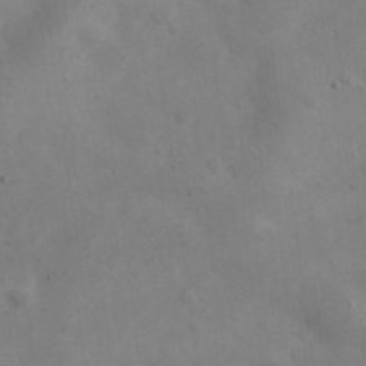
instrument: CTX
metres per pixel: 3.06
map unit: eHh
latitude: 25.4615
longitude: -67.3103
